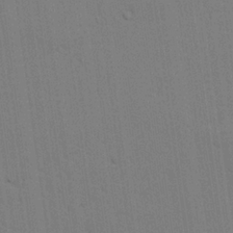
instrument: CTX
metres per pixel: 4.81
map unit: lAvf
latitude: 24.9702
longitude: -111.5938
